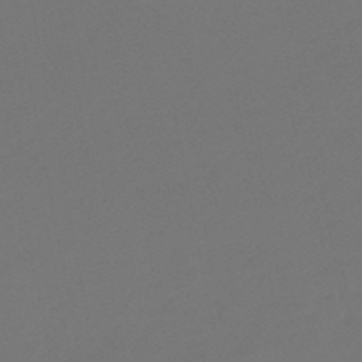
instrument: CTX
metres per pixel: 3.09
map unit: eHb
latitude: -47.5966
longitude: 86.2362
